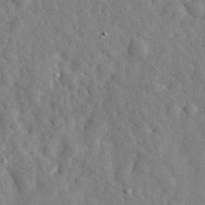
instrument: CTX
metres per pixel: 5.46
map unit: eHh
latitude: 32.7435
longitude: -78.0444
